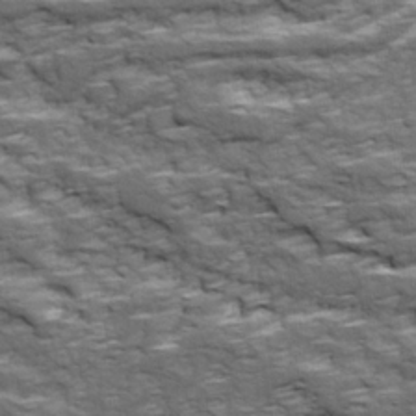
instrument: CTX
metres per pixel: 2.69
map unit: Ave
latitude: 18.2711
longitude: -135.7071
